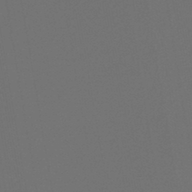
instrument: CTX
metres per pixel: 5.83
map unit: lHb
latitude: -46.1417
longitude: 74.7086
